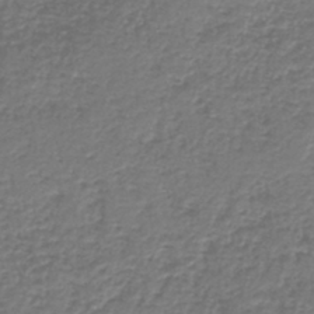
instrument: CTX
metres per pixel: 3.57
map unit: HNb
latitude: -43.1998
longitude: 49.9178
